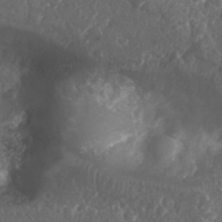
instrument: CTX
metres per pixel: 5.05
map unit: Nhu
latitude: 26.1578
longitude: -63.4049
